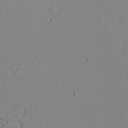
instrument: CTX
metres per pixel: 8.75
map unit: Aa
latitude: 24.7624
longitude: -128.9325
